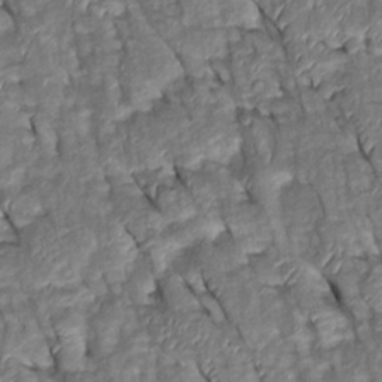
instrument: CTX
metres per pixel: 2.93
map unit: Htu
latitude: 0.5168
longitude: 148.7464
